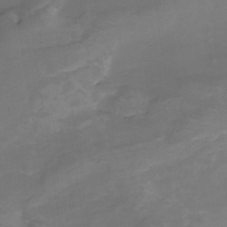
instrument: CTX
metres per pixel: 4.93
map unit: Nhu
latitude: -9.8611
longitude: -76.7624
